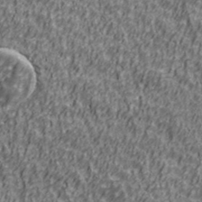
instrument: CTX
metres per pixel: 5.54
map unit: Ave
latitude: 41.2159
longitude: -112.5357
